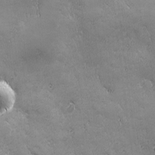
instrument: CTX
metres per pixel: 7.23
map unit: Ave
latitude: -7.4832
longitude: -121.5182
